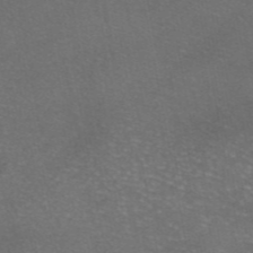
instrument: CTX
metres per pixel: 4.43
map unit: eAb
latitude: 46.5735
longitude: 106.1984
